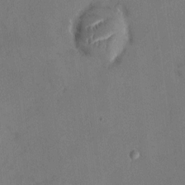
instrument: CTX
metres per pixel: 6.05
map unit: HNhu
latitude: 5.9150
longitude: 6.9919
